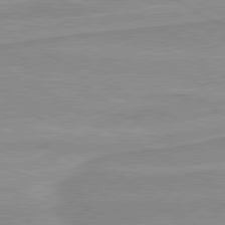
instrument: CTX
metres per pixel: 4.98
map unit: lApd
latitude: 80.3089
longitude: 171.1242
